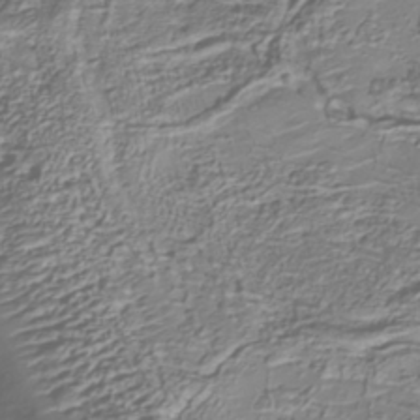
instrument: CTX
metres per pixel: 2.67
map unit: Nhu
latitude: -38.1039
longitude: -81.9717
